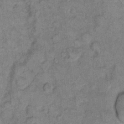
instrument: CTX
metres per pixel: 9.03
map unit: eHh
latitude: 11.7261
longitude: -63.8773
